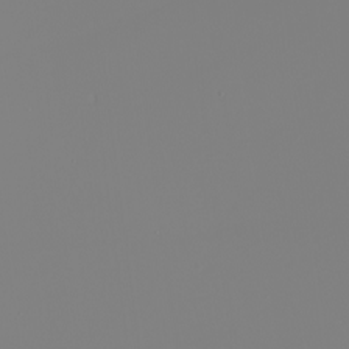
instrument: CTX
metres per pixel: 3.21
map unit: Nhu
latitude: -6.3117
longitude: -95.6127
